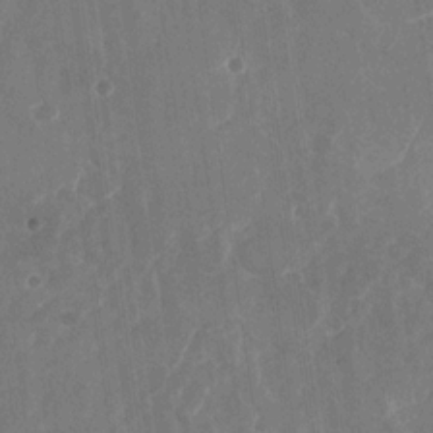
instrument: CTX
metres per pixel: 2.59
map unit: Nhu
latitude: -29.2943
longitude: -71.4048
